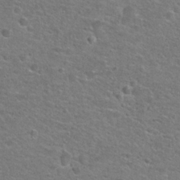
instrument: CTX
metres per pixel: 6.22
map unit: Hto
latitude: 25.4237
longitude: -49.8394
